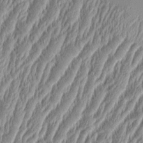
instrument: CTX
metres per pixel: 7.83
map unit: Aa
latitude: 9.1592
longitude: -130.6113
